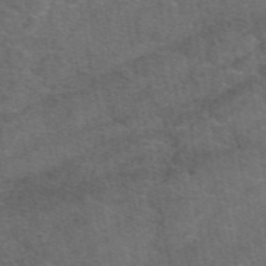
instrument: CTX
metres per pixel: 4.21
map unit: eAb
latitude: 49.0836
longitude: 113.0487
